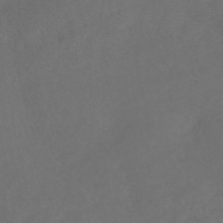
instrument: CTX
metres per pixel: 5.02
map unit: Nhe
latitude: -47.9745
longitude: -172.3278
